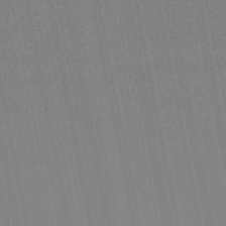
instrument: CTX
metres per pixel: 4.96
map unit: lHb
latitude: -48.9353
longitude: 68.7085
